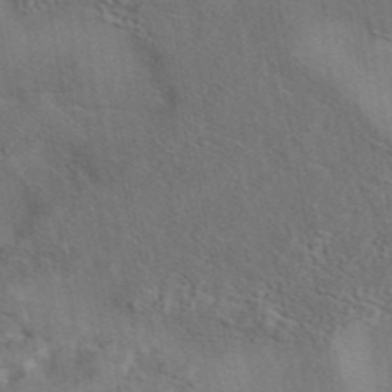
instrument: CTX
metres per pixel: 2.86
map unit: eAb
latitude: 43.2159
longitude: 110.8219
